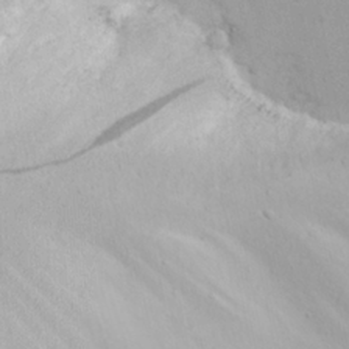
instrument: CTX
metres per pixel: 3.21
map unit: eHh
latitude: 20.8569
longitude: -72.2523
